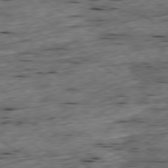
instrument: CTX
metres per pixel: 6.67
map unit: Ap
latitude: -79.4454
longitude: -89.9717
